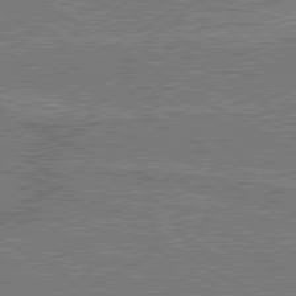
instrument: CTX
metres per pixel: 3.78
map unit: lApd
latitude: 79.7639
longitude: 169.3131
